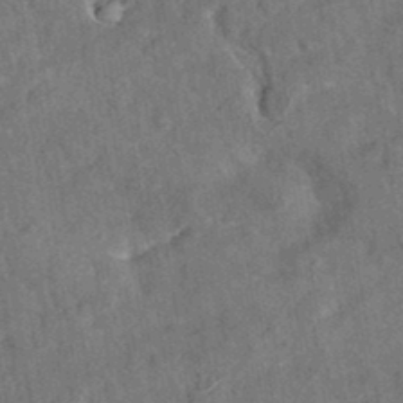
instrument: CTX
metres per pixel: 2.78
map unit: eAb
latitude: 34.9324
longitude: 110.9541
